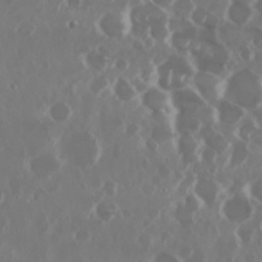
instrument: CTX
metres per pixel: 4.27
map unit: Nhu
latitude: 29.7638
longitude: -60.7057
